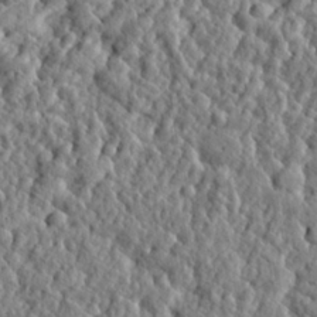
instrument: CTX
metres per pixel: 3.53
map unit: eHh
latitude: 27.7639
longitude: -76.4601
